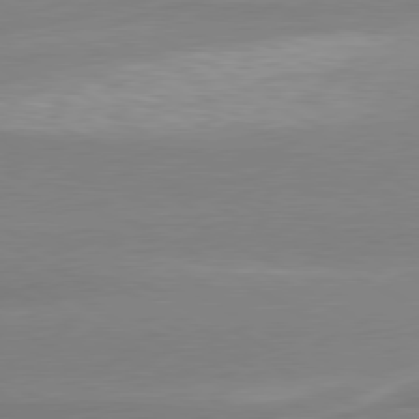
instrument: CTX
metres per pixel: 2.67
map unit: lApd
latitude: 79.8961
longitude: -115.1781
